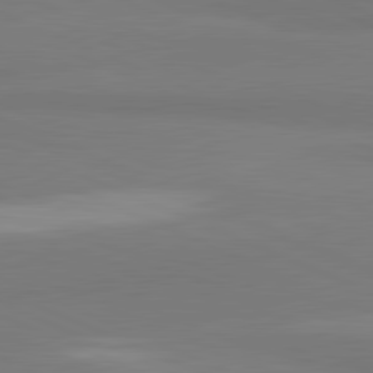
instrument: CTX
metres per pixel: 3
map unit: lApd
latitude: 81.6505
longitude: 177.2754
